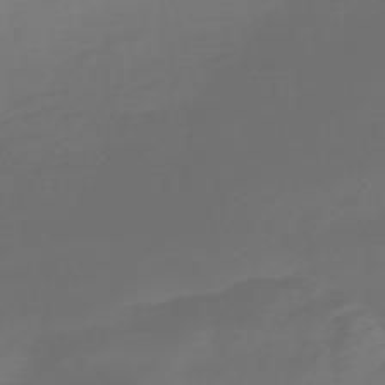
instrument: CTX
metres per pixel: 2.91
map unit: Nve
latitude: -58.3495
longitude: 66.2173
